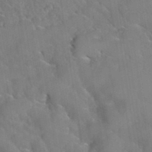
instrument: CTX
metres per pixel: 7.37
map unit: Hto
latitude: 35.7071
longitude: -50.8758
